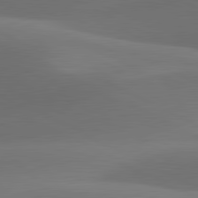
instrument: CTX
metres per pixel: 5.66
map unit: lApd
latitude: 81.3482
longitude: 132.3496
